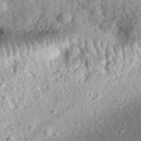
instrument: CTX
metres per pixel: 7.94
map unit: eHh
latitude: 34.8569
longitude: -79.1026
